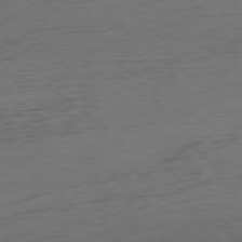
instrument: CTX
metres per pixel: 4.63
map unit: Ap
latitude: -79.7477
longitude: -70.4034
